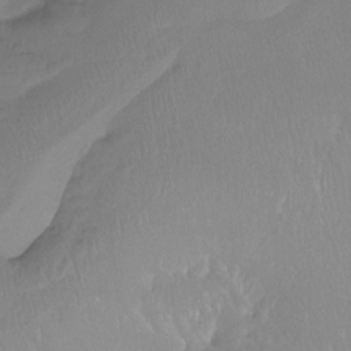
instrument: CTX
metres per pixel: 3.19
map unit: Htu
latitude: -15.3321
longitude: -46.2901
